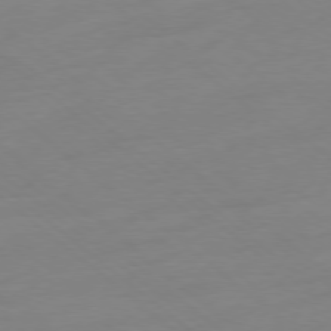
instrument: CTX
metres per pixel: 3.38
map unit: Ap
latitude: -78.3873
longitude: -98.9702
